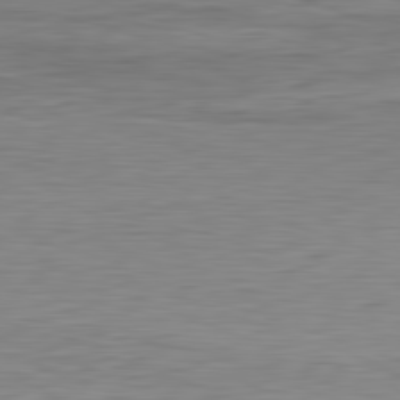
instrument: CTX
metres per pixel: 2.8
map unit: Ap
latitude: -82.0283
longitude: -78.7247
